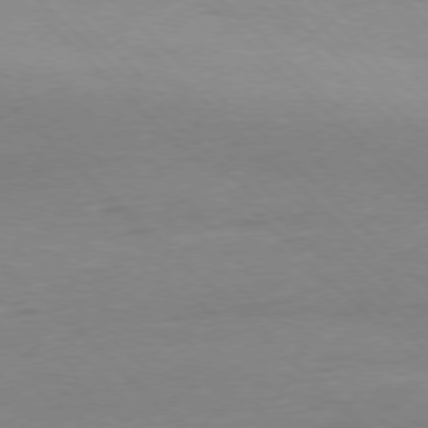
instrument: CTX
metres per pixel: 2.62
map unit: Ap
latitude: -77.6722
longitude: -92.2900
